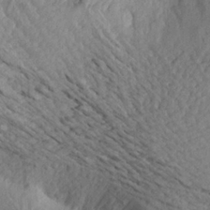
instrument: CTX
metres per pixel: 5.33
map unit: Aa
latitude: 24.2144
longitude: -150.4223
